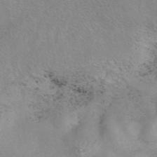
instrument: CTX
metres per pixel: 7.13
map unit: eAb
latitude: 42.5357
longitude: 107.0109
